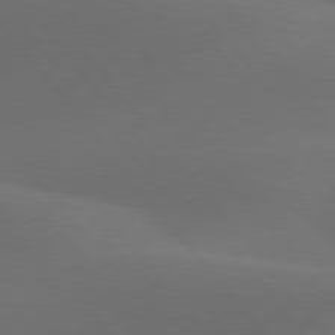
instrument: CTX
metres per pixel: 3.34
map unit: lApd
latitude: 78.0822
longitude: -52.6680
